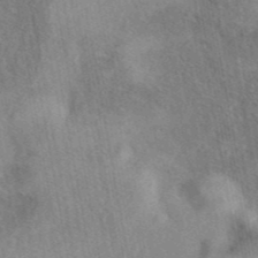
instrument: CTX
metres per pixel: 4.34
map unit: eAb
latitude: 41.2725
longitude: 110.5384
